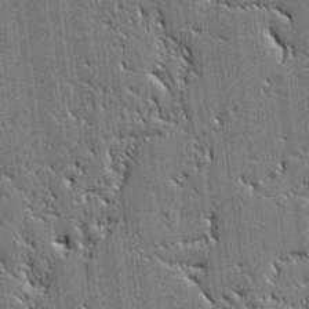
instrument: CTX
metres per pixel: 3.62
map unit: lAvf
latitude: -0.0850
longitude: -108.1011
